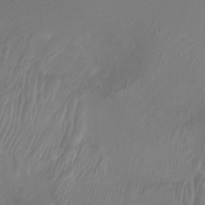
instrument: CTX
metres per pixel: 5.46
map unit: Ht
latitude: -0.7086
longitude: -17.9528
